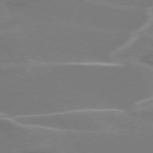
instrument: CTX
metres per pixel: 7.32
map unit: lApd
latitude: 75.1025
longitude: -62.1200
